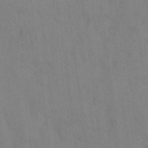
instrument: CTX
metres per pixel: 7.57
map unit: eHh
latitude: 12.8947
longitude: -62.5168
